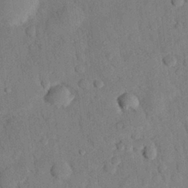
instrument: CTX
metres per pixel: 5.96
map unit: eHh
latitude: 26.6869
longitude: -79.1403
